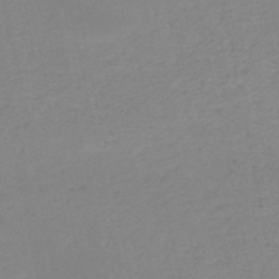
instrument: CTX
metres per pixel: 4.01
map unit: HNb
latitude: -51.1809
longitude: -52.3467
